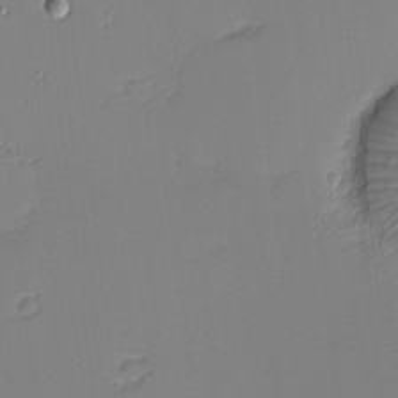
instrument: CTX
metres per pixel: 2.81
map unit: eHh
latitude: -4.3873
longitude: -81.1403
